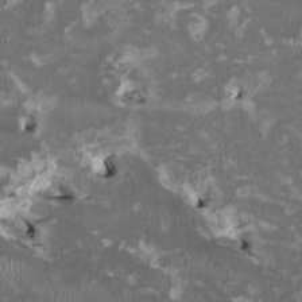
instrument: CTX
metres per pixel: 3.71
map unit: HNhu
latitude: 2.0633
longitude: -3.7827
